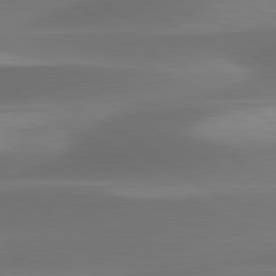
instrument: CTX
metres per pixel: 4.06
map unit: lApd
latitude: 79.8773
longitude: -87.7260
